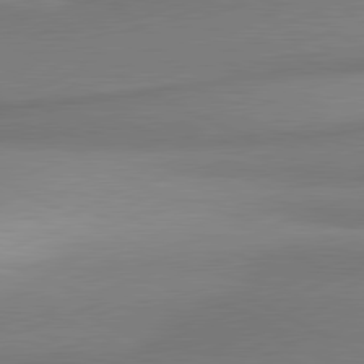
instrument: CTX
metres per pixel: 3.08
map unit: lApd
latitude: 80.9514
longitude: 167.1242
